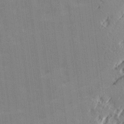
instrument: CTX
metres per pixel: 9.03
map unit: Ave
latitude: 16.4790
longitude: -138.2900
